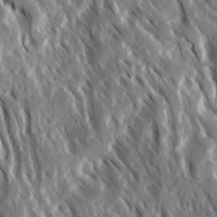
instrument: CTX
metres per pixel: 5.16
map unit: Ave
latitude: 15.3104
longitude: -132.4979
